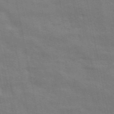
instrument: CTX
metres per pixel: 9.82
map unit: ANa
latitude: 49.4993
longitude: -78.8380
